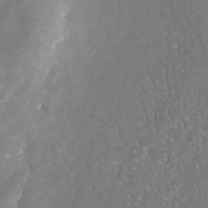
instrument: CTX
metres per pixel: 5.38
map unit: Nhu
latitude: -40.7841
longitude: -83.1781
